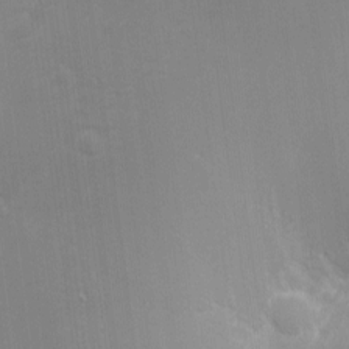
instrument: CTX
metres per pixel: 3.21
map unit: eHh
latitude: -2.2739
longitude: -79.8395
